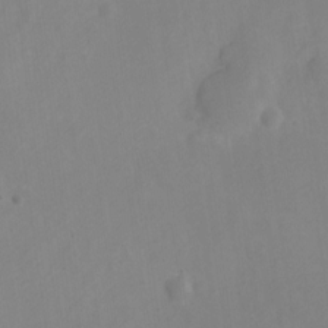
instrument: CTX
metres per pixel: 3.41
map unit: Nve
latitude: -23.7667
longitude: 107.2187
